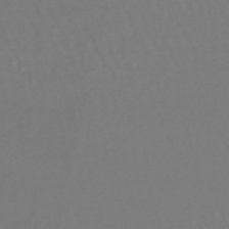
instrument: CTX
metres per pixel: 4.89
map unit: lHb
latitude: -45.1998
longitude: 76.5763
